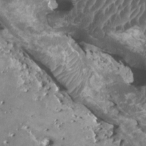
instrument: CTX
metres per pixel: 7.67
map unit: HNhu
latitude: 1.8205
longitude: 6.4062
